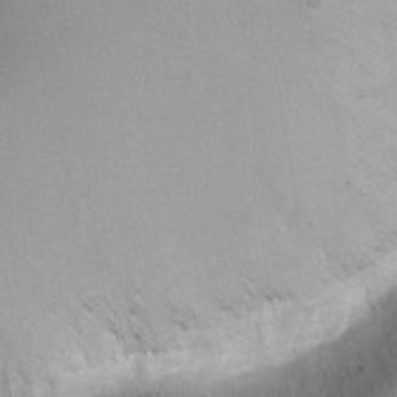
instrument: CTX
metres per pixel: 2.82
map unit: Ht
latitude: -2.4628
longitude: -19.8772
